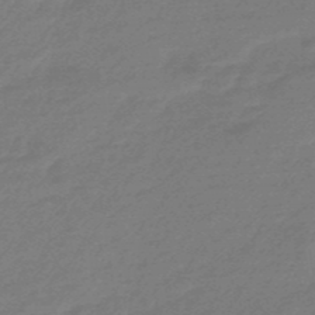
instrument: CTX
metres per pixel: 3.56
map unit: HNhu
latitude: -47.0108
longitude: 89.6722
